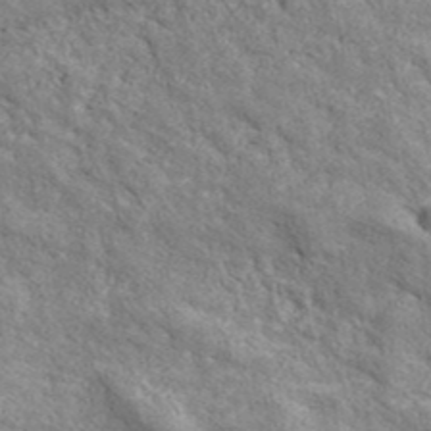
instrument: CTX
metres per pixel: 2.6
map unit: ANa
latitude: 43.4615
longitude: -87.5938
